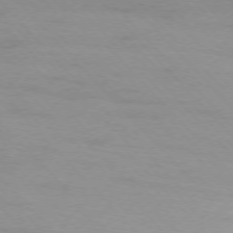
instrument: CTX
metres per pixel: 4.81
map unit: Ap
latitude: -76.8786
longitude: -72.1011
